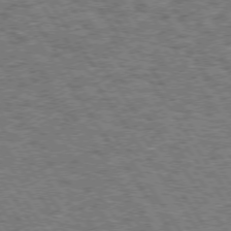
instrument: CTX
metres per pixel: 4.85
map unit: Hpe
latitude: 73.5372
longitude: -124.2711
